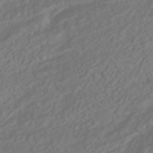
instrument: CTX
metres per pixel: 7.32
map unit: HNhu
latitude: -42.0472
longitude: 104.8786
